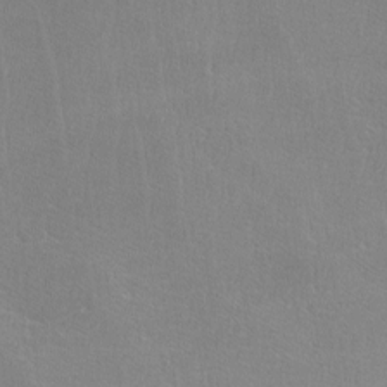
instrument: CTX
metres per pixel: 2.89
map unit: lHvf
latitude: -12.1795
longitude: -101.9150
